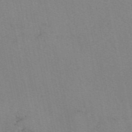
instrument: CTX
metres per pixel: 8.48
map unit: eAb
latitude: 50.1766
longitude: 104.7841
